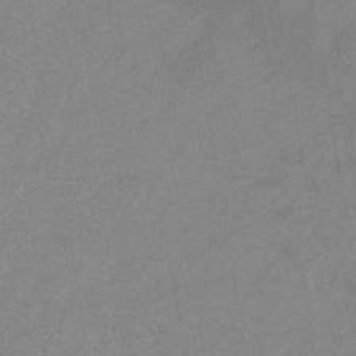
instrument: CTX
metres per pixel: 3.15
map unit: HNb
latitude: -45.2943
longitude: -38.9136
